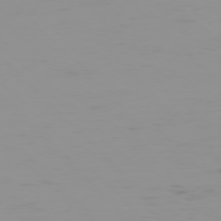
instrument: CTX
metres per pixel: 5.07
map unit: Ap
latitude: -76.4629
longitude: -75.1025
